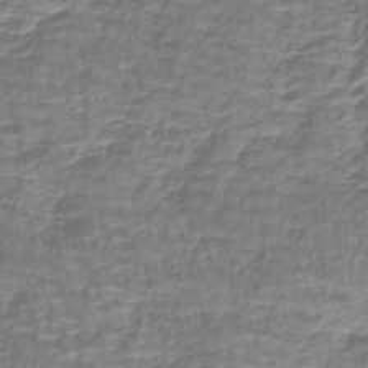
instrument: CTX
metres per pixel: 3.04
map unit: lHb
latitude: -41.0675
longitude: 59.2564
